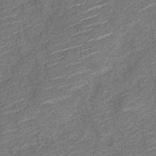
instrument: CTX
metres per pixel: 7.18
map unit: Nve
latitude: -18.8597
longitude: 108.5952
